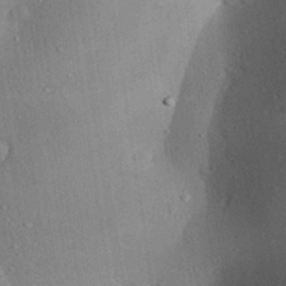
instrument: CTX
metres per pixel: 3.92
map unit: Aa
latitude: 31.2348
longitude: -144.3467
